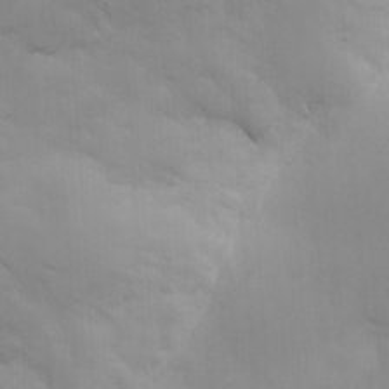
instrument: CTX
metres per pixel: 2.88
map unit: Nhe
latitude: -1.7478
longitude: -58.9892
